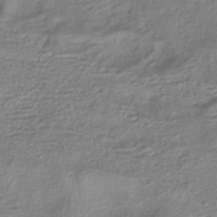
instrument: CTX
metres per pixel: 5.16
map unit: HNhu
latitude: -44.7652
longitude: 96.7085
